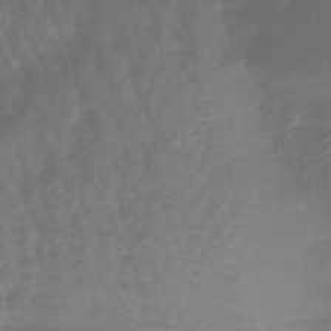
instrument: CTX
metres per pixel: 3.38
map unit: lHb
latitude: -43.1998
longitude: 81.3321
